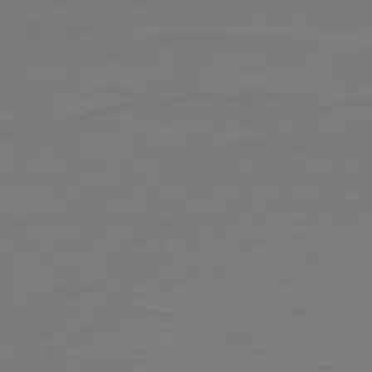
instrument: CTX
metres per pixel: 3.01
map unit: HNb
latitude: -47.0297
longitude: 53.6721
